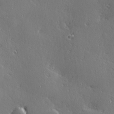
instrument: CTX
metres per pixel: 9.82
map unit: Hve
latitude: 28.0255
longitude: -92.7057
